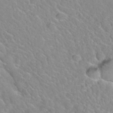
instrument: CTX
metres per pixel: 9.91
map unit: Hto
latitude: 35.1403
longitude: -48.5546
